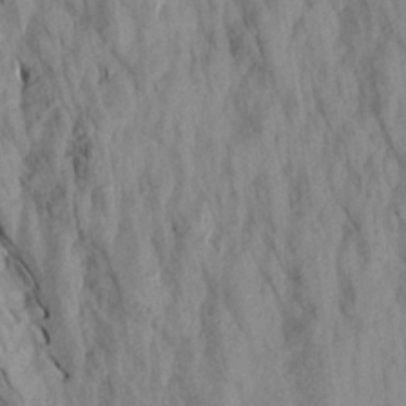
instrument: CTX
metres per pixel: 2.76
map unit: Aa
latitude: 19.5371
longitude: -146.5924
